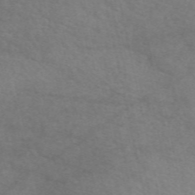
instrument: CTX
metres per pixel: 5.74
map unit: eAb
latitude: 50.7435
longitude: 106.2929
